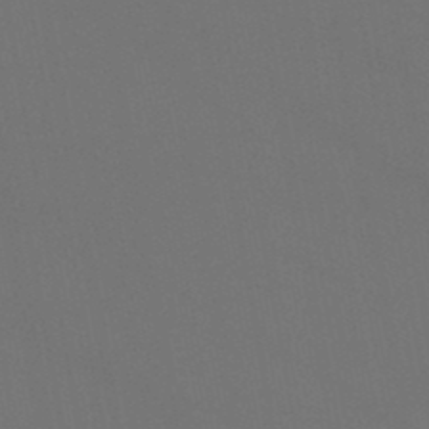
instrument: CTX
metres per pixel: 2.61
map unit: lHb
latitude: -46.8975
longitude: 68.4629
